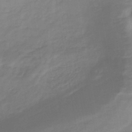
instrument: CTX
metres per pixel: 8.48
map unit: lHb
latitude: -37.9745
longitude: 72.1417
